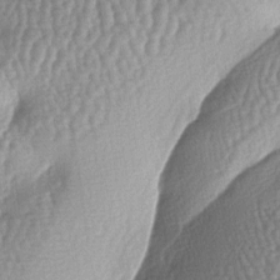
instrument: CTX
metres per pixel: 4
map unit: lAa
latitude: -6.7463
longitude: -127.9717
